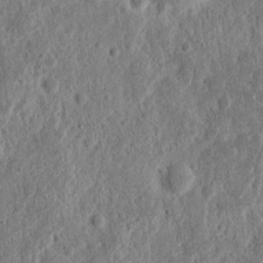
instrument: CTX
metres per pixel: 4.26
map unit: Nhu
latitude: 14.4223
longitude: -74.0444
